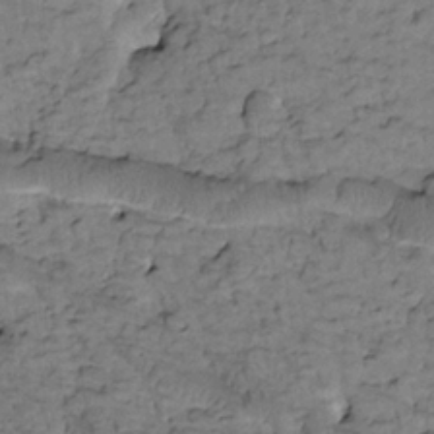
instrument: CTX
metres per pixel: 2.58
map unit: Htu
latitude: -2.3306
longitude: 173.3321
